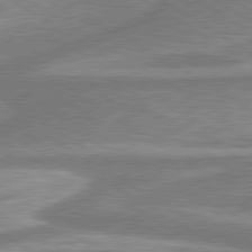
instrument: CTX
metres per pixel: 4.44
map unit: lApd
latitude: 80.3278
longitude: -177.2915
